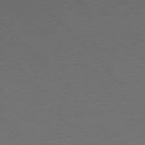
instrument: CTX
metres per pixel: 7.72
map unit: Hpe
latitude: 76.7057
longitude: -155.9717
